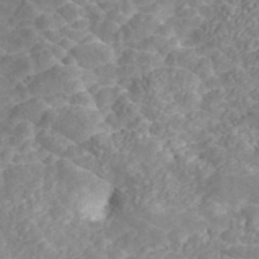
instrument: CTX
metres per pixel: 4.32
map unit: ANa
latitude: 45.0458
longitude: 21.5966
